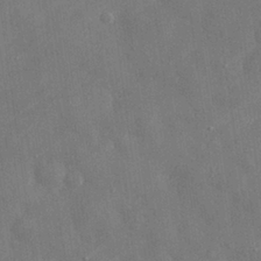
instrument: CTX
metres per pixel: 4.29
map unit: eHh
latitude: 29.5182
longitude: -78.8758
